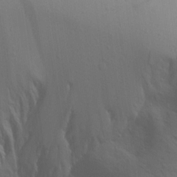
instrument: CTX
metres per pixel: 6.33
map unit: Aa
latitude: 15.9339
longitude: -143.6316
